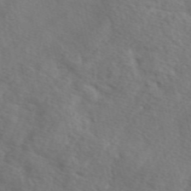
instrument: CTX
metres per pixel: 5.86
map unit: eAb
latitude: 49.9528
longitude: 119.5399
